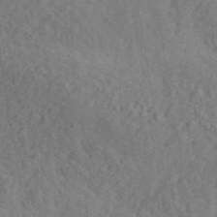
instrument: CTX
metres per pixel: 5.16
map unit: ANa
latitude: 41.6127
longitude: 52.4629
